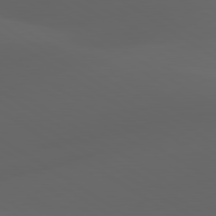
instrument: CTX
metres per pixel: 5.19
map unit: lApd
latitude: 80.6490
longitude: -85.6694
